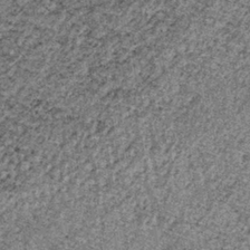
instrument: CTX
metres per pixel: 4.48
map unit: lHb
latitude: -38.4251
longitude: 66.8786
